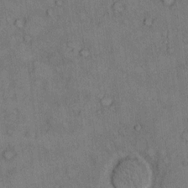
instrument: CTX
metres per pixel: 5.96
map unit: Hto
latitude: 9.8206
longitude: -59.3860
